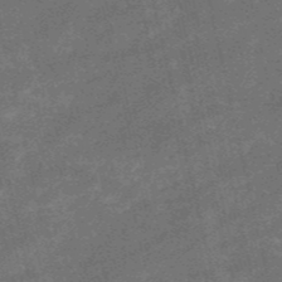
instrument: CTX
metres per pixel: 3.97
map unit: HNb
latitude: -52.4629
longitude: -40.4601
